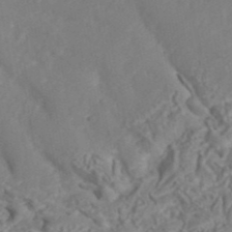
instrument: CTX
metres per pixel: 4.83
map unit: ANa
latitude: 43.4049
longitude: 35.6911
